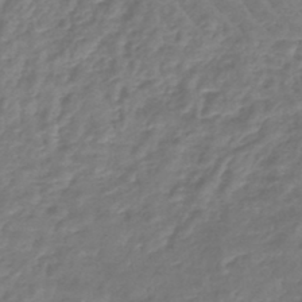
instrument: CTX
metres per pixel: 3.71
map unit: lHb
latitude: -44.6141
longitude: 73.2754
